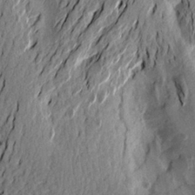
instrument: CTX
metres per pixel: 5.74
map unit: Aa
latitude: 19.8961
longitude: -146.1389
